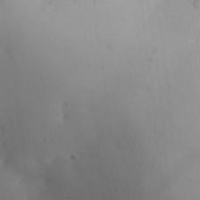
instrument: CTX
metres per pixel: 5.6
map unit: Aa
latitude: 32.1578
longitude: -144.3278
